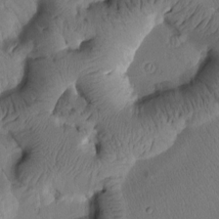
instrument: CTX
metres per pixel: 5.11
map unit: Htu
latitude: 2.0633
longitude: 177.5966
